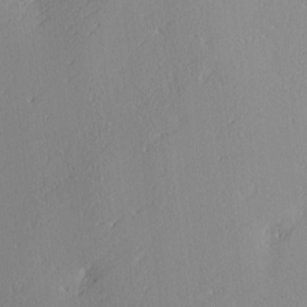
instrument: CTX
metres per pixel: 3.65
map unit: Ave
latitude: 2.5734
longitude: -111.5938
